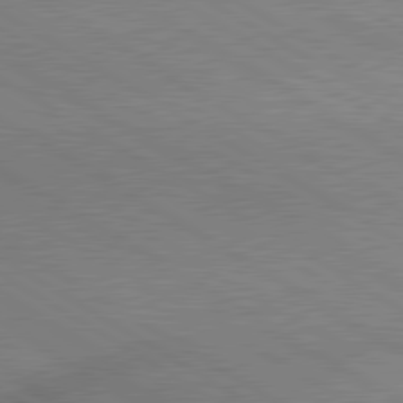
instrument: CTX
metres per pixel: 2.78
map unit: lApd
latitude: 80.2900
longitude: 164.2929
